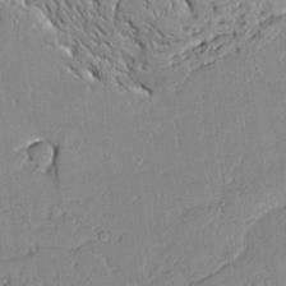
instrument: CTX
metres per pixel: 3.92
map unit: Aa
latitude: 10.6302
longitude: -129.3293
